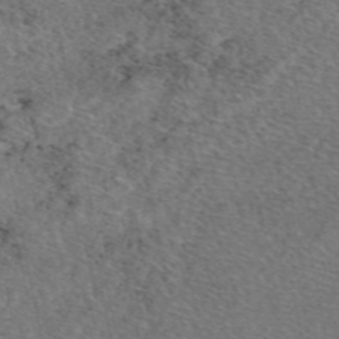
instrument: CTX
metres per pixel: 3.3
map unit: eAb
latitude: 48.5168
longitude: 106.7086
